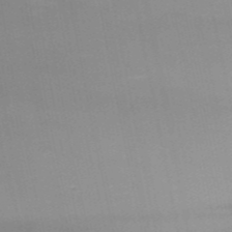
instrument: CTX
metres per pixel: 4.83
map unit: Nhu
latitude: -12.3684
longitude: -73.1215
